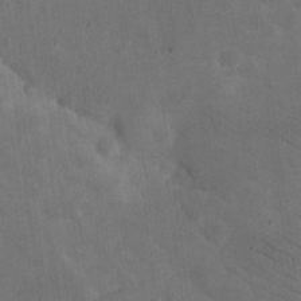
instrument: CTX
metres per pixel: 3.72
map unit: eHh
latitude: 24.6490
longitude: -67.3670
